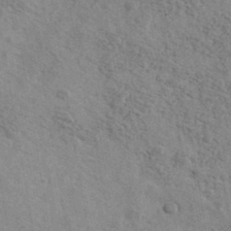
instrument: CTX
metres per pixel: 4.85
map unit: Ave
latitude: 41.8772
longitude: -109.5371
